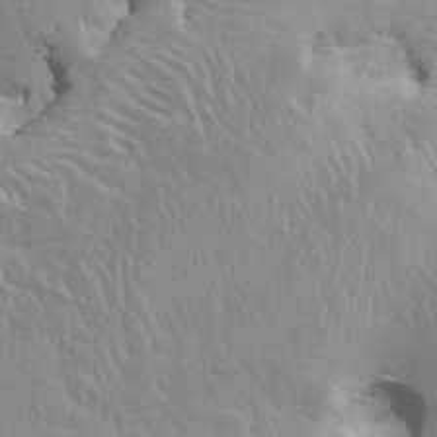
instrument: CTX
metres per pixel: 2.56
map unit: HNhu
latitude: 4.7057
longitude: 4.2361
